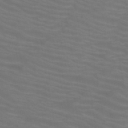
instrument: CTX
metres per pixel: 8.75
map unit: HNb
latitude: -49.8612
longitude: -50.5545
